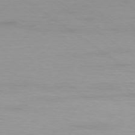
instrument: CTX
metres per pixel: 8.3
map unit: Ap
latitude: -78.0472
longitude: -59.3482
